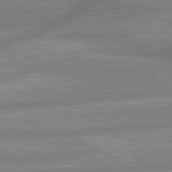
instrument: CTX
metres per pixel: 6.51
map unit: lApd
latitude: 80.2145
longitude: -165.7639
